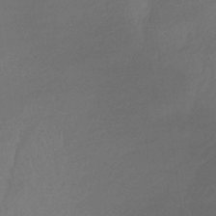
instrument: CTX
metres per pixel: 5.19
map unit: lHb
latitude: -36.8219
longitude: 68.9163
